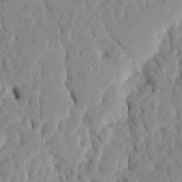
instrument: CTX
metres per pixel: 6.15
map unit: Htu
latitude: 3.4804
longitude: 152.2928
